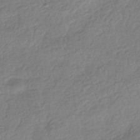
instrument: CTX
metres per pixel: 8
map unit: HNhu
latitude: -42.3306
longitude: 97.6911
